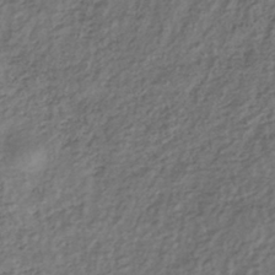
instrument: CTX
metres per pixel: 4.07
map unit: lHb
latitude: -36.8408
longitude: 68.2550
